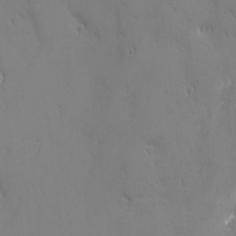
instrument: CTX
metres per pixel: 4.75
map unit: Ave
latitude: -7.6155
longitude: -119.2915
